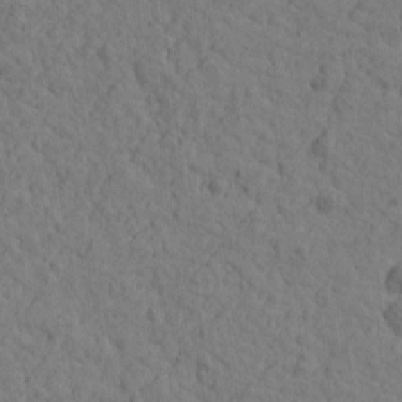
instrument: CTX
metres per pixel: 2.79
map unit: Htu
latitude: -1.1809
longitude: -175.8017
